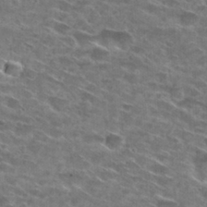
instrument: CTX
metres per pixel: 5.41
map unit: Hto
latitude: 29.1970
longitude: -46.6491
